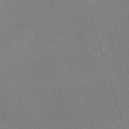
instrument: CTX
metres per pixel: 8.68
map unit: eHh
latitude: -62.8975
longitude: 51.8422
